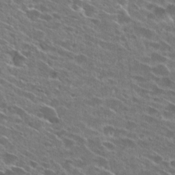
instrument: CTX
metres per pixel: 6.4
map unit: Hto
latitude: 25.0458
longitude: -43.3482
